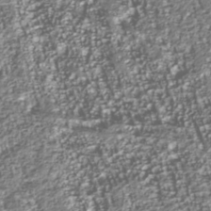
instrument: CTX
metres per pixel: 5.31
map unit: Nhu
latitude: -39.7478
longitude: -82.7246
